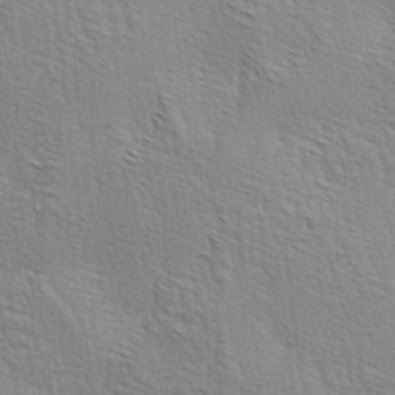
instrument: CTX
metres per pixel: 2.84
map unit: lAa
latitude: -4.1039
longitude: -121.7261
